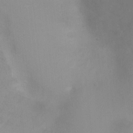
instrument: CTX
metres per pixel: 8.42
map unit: Ht
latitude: -5.0864
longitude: -28.8569
